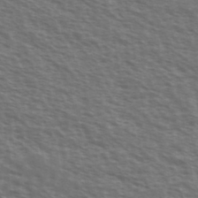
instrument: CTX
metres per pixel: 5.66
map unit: Ave
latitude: 38.4979
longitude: -111.4427
